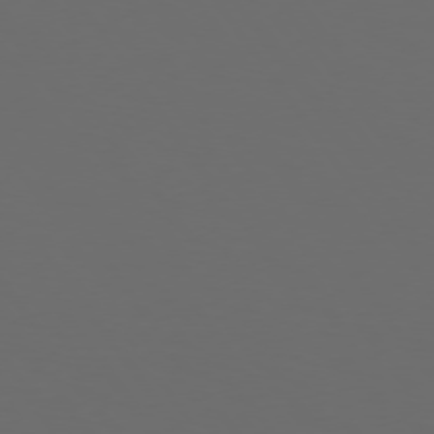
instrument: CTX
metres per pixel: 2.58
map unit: Hpe
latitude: 74.2145
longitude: -124.8191
